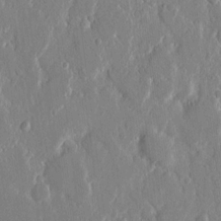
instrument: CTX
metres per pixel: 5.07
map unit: eHh
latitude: 13.0459
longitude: -70.0633
